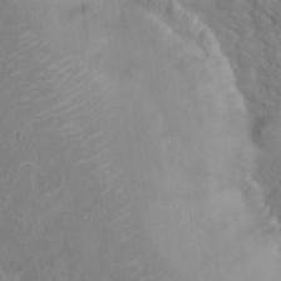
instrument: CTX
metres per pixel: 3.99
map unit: Hto
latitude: 18.4412
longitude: -39.4426
